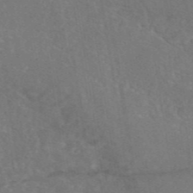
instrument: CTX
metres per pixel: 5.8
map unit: eAb
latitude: 45.5560
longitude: 109.6911
